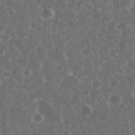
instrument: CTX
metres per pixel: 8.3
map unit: eHh
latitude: 34.4223
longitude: -61.4993
